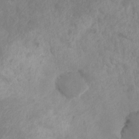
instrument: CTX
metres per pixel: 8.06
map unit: HNhu
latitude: -24.4440
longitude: 49.6533
